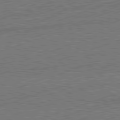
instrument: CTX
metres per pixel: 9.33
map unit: Hpe
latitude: -82.3306
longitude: 19.6155
